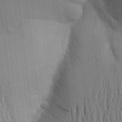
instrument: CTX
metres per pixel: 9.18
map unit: Aa
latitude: 19.2348
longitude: -149.6883
